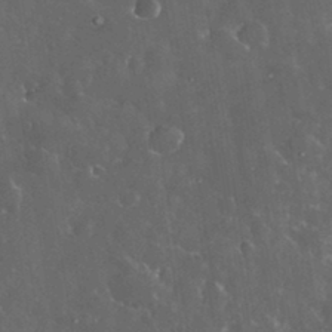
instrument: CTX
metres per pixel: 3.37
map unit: eHh
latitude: 33.4237
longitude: -62.7436
